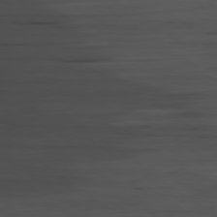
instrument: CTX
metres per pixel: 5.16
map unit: Ap
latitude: -79.5777
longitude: -58.7624
